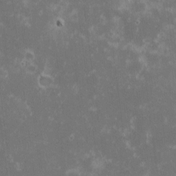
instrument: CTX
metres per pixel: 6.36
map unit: eHh
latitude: -0.9920
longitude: -85.2537
